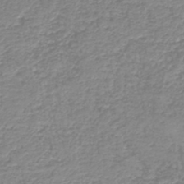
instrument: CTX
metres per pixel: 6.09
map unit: HNb
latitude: -40.9164
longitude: 49.8234
